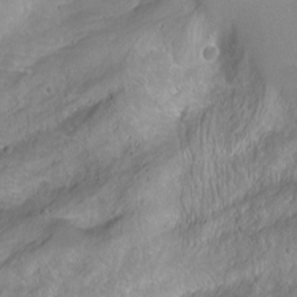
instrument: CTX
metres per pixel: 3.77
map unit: Hto
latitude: -6.8030
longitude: -44.7057
